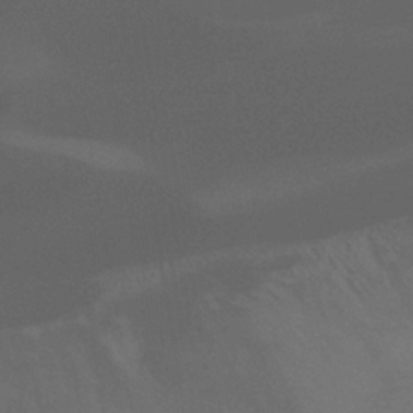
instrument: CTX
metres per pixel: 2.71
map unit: lHb
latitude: -33.8045
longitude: 67.1809
